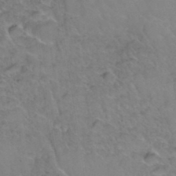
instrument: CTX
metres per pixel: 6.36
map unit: Hto
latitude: 36.4979
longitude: -47.1781
